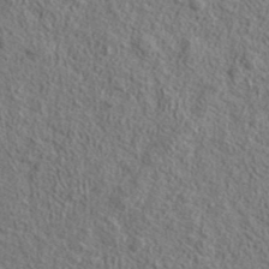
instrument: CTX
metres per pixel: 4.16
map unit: ANa
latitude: 38.9703
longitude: -91.3104
